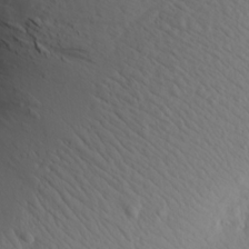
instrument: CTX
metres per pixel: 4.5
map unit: Aa
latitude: 16.9514
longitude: -143.8583
